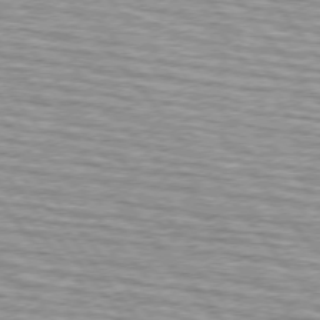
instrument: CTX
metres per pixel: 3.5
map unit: lApd
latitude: 74.8191
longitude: -76.3845
